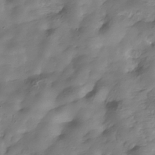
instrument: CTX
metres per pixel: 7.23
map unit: Hve
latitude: -30.7652
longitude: 90.2551
